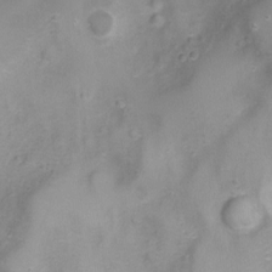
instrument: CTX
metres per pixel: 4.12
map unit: Nhu
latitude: -8.1417
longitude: -73.0647
